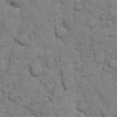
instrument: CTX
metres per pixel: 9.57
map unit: eHh
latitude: 8.3278
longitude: -65.1403
